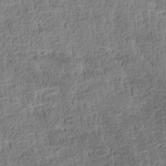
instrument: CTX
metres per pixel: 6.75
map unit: Htu
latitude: -4.5951
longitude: 173.0297
